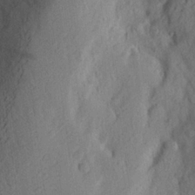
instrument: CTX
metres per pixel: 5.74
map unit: Aa
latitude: 25.8016
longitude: -146.1389
